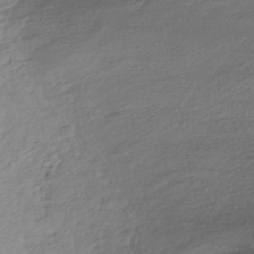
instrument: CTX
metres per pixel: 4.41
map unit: HNhu
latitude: -43.7099
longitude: 103.3888
